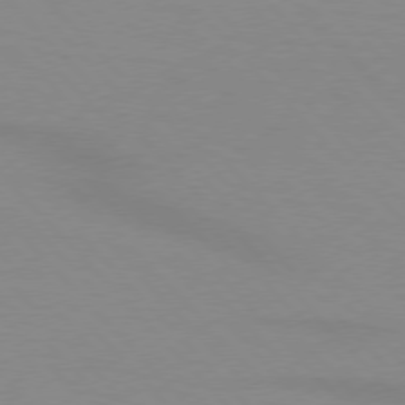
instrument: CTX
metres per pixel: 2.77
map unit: lApd
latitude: 76.2522
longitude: -85.0459
